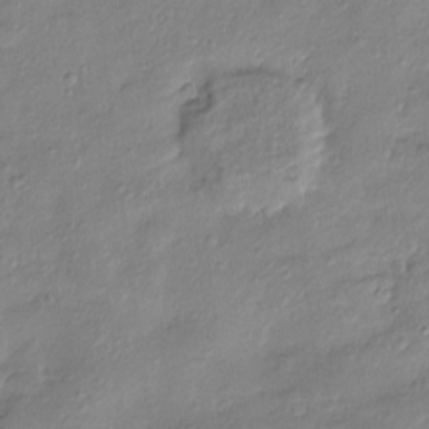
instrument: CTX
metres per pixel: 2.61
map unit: Htu
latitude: -8.8408
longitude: 176.8030
